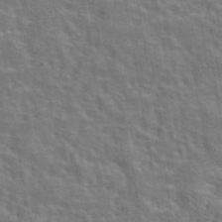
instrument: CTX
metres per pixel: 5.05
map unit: eAb
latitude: 43.4427
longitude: 108.0094
